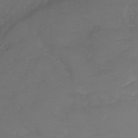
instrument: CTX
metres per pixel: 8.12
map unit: Ht
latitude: 1.5938
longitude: -33.9906
